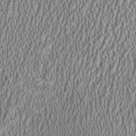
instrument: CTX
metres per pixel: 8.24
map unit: HNhu
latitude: 0.2711
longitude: 0.6141
